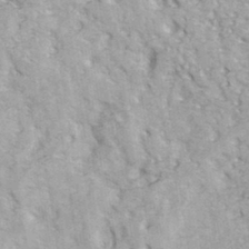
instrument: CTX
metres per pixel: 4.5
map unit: Hve
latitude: 32.2711
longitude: 148.4818
